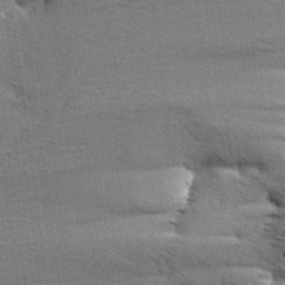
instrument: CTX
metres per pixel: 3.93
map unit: Aa
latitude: 6.1200
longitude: -136.8947
